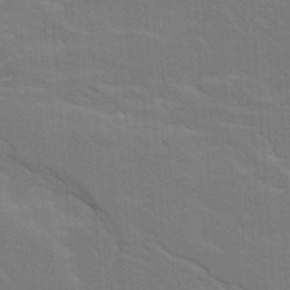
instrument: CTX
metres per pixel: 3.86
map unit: Ave
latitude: 15.8584
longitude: -129.2915
